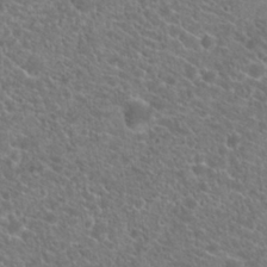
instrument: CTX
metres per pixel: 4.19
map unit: Hto
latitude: 20.5546
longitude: -38.7435
